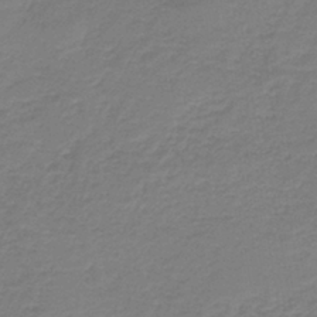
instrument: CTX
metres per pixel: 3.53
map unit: HNb
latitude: -38.1606
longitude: 55.2943
